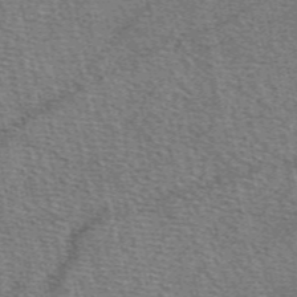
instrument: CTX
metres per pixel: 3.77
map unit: eAb
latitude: 50.3845
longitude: 113.5588
